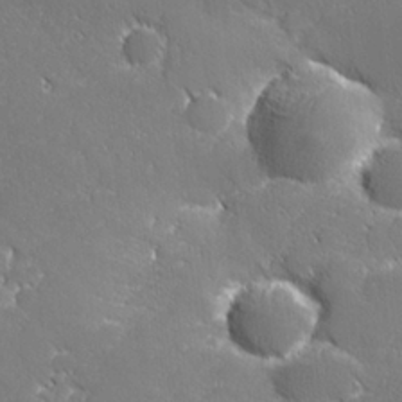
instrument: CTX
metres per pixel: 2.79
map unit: lHvf
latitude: 25.5938
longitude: 141.1620
